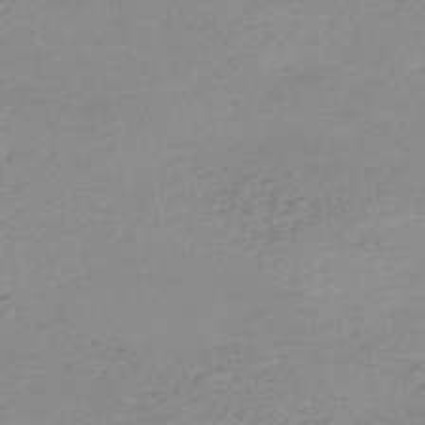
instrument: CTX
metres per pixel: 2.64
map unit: HNb
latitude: -51.2187
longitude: -52.8002
